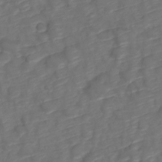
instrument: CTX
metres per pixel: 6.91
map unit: Nve
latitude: -20.0283
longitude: 107.9556
